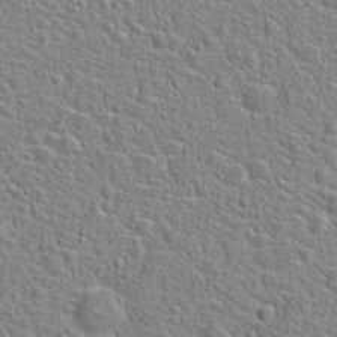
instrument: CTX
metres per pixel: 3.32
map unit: Hto
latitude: 22.7813
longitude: -46.2712
